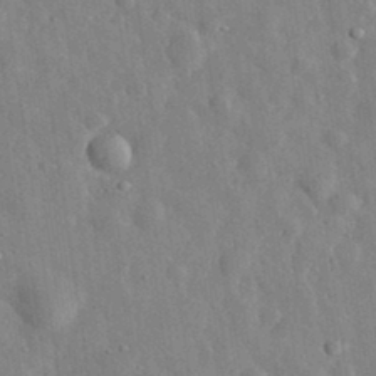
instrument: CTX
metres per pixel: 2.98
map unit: eHh
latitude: 32.8191
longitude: -77.8772
